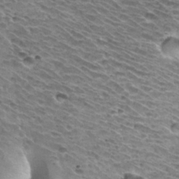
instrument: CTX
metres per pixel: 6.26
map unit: Hto
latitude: 33.0458
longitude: -40.1955
